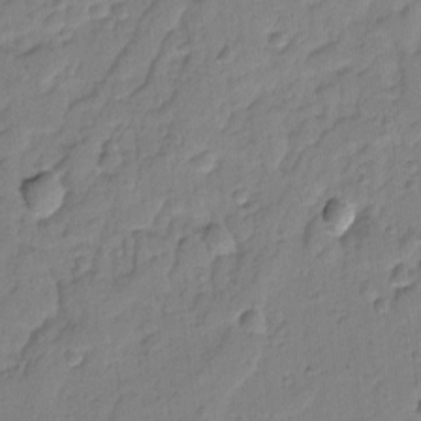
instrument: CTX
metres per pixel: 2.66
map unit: lAvf
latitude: -9.2376
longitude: -120.7624
